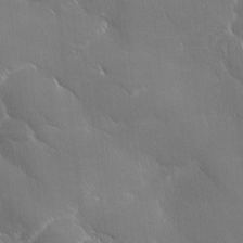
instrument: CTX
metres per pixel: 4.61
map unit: Ave
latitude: 1.7449
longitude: -113.7638
